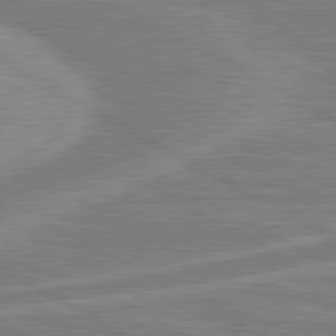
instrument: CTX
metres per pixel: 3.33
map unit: lApd
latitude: 80.6679
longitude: -171.2537
